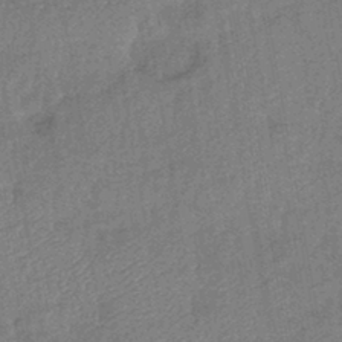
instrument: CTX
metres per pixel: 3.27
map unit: eHb
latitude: -42.4817
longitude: 82.4440
